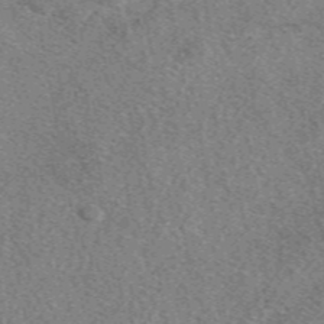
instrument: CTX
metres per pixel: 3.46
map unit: eAb
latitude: 48.7435
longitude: 111.7855
